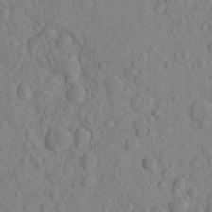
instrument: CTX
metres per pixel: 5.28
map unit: eHh
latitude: -1.1620
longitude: 18.3306
